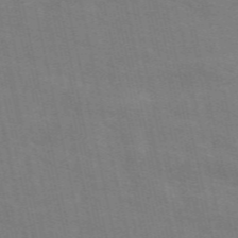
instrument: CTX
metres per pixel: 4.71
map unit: ANa
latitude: 49.9528
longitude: -79.6127
